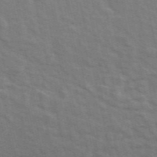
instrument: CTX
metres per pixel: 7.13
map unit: ANa
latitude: 48.8002
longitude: -77.2915
